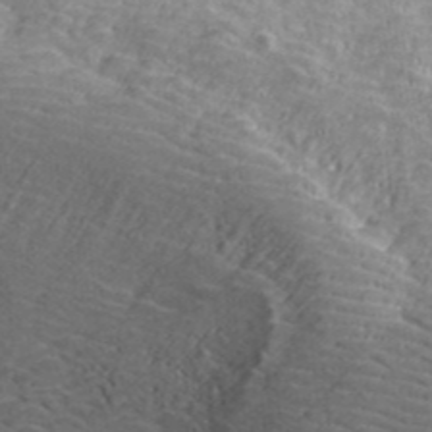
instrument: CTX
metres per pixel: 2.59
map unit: ANa
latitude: 41.2725
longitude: 30.5007
